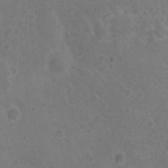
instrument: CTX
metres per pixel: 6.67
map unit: Nhu
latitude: 2.2522
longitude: -14.7625
